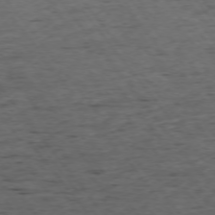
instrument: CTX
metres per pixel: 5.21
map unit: Ap
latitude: -75.2187
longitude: -91.1025
